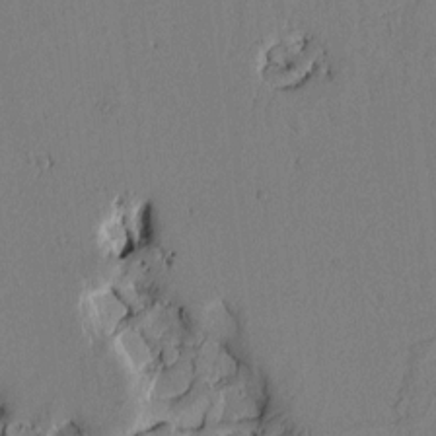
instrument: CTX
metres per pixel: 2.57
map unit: Htu
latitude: 3.2726
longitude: 178.9541
